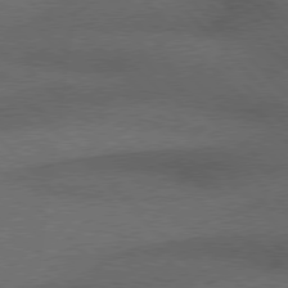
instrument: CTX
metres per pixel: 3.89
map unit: Hpe
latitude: 77.3859
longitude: -152.4223
